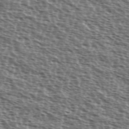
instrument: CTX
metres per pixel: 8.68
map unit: Ave
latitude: 38.2522
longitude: -111.9150
